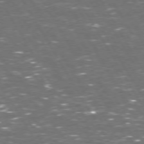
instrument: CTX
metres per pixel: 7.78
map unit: Hpe
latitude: 72.6680
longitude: -124.0633
